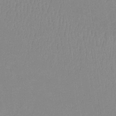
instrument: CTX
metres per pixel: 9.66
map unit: lHb
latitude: -34.5763
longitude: 70.0472
